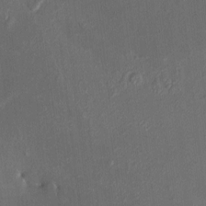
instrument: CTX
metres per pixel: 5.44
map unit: HNhu
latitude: 6.9514
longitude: 3.7477
